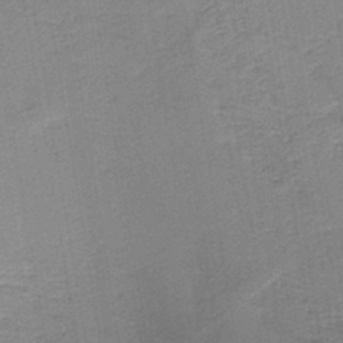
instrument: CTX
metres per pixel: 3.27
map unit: HNb
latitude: -40.0661
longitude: 50.4440
